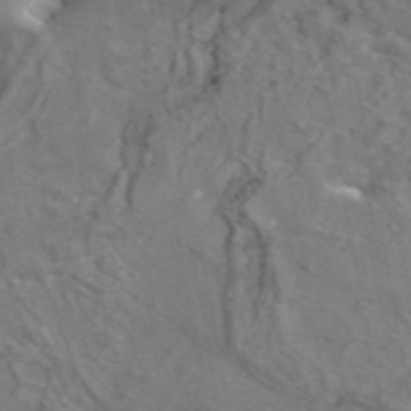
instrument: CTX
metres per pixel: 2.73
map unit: eAb
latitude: 44.9702
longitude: 114.6707
